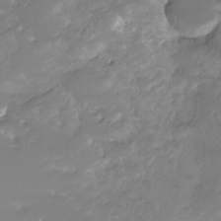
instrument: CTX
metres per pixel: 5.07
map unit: Ht
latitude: -9.9367
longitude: -39.8961
